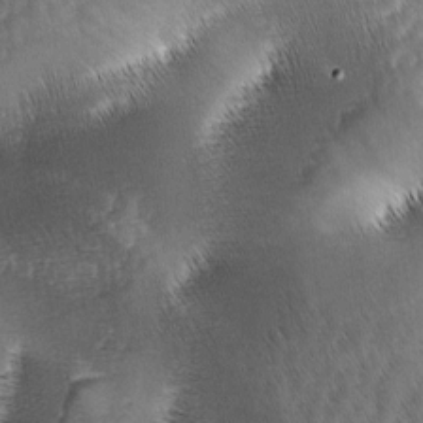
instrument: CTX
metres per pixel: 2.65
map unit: lAa
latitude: -4.9541
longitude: -128.0444
